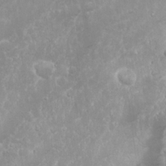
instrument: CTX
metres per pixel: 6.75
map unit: Nhu
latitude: 24.2144
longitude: -59.4993
